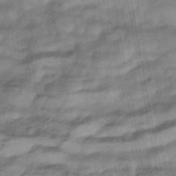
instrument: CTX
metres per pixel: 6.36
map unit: eHb
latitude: -33.1243
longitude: 75.8234
